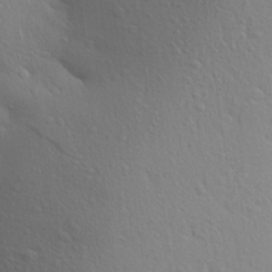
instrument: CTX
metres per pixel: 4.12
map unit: Aa
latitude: 24.0255
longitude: -147.0081
